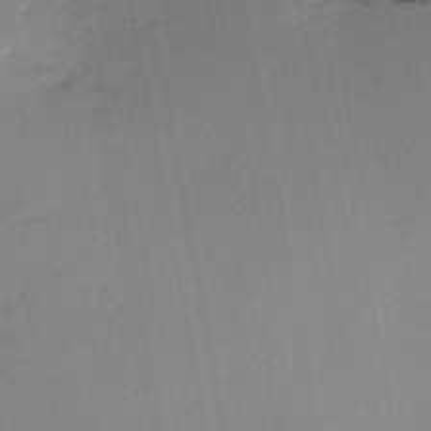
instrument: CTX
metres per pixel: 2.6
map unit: HNb
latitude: -48.5385
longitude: -40.2144
